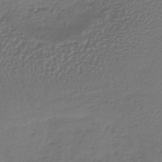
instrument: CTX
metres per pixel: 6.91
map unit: lHb
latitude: -38.2929
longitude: 62.1039
